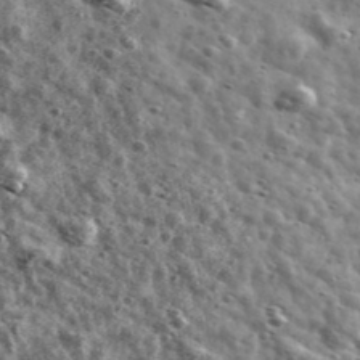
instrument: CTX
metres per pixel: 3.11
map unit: Ave
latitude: 41.7450
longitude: -107.3671
